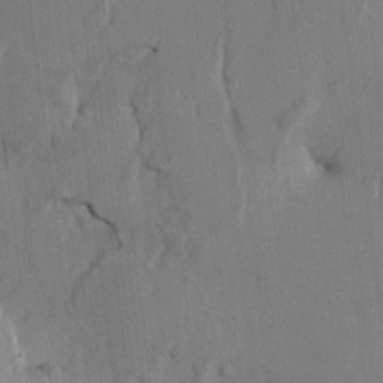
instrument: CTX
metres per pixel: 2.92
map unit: HNhu
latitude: 0.5923
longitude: -5.5182
